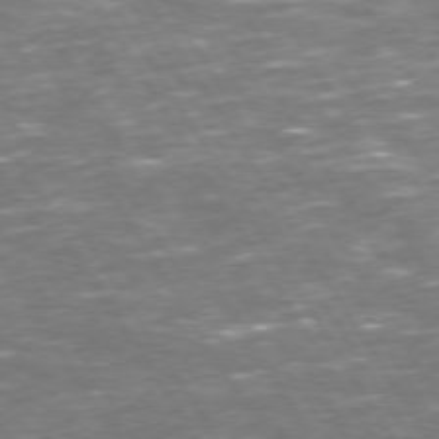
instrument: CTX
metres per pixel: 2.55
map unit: Hpe
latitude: 73.4427
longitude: -124.3656
